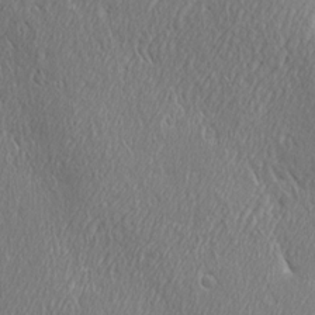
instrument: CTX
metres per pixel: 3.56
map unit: Ave
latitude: 21.8206
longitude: -136.4412
